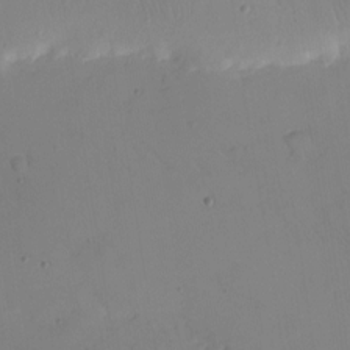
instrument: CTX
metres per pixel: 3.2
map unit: eHh
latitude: -9.0864
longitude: -67.3670
